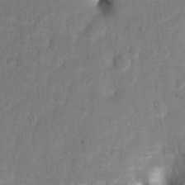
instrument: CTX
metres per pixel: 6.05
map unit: Hto
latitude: 2.3845
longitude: -35.8205
